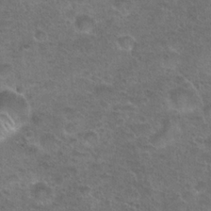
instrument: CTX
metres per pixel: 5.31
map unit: Hto
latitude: 23.4804
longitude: -49.4615
